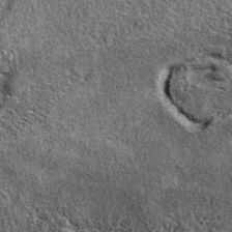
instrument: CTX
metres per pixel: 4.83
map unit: eAb
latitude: 39.5182
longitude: 106.3873
